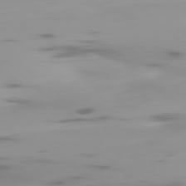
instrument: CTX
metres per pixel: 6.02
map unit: Ap
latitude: -78.2361
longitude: -64.6113
